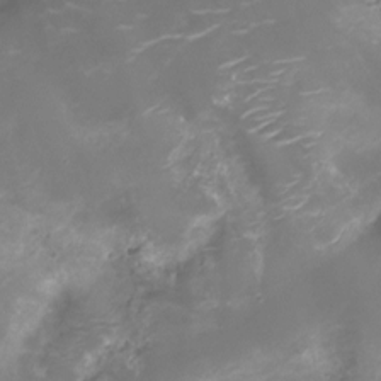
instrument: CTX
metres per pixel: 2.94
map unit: Ht
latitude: -10.3873
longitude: -19.0458
